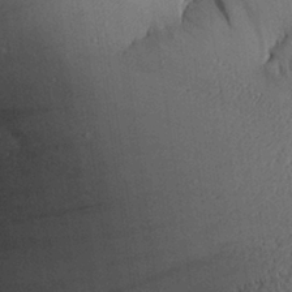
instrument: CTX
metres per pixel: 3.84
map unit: Aa
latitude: 26.7246
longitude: -134.1200
